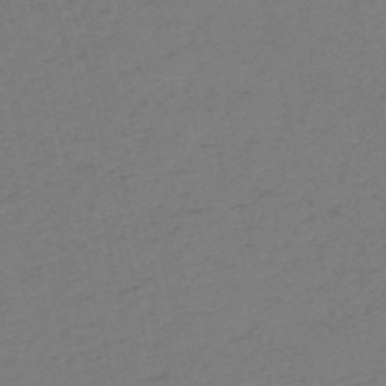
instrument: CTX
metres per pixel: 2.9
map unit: HNb
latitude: -54.4251
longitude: -49.8394
